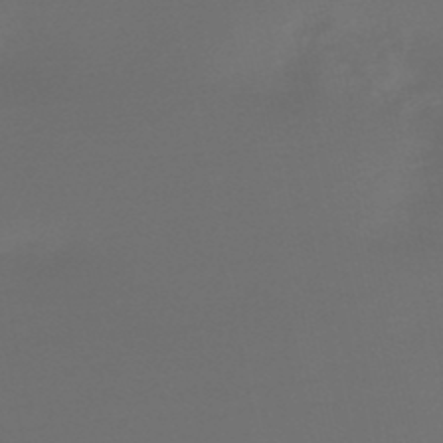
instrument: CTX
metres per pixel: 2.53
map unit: lHb
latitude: -47.6910
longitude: 65.2754
